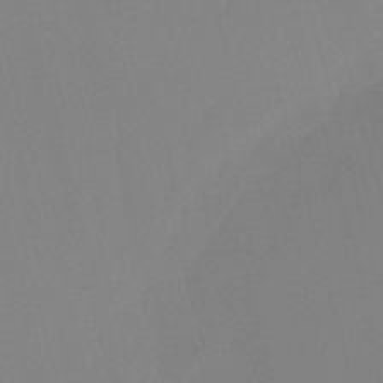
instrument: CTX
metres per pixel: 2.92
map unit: eHb
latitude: -50.6896
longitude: 75.5211
